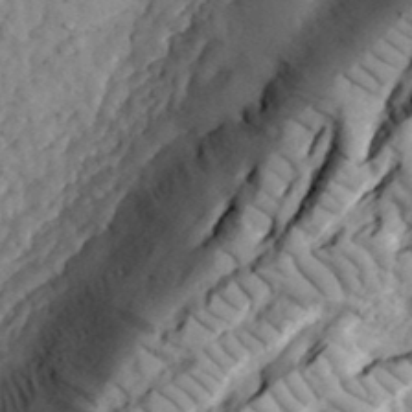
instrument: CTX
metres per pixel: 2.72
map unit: eHh
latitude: 36.1389
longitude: -79.4049
